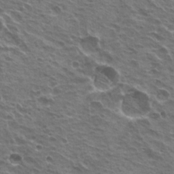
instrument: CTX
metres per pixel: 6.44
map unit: Hto
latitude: 22.0633
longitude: -31.6127
